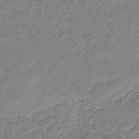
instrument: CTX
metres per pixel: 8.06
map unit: HNb
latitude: -33.8989
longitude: 58.9163
